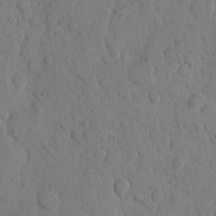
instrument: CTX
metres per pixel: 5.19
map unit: eHh
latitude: 9.1592
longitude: -64.7813
